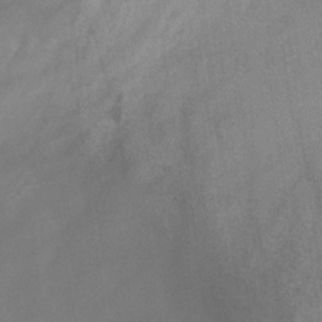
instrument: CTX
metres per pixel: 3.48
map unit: HNb
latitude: -31.2754
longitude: 63.2187
